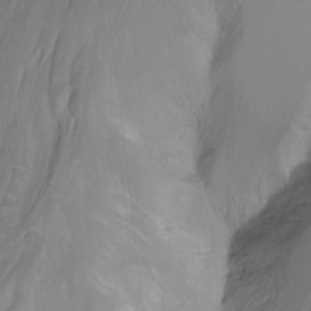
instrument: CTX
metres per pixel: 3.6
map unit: Nhu
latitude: -13.7478
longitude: -61.4993
